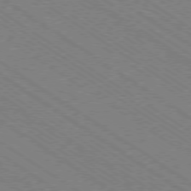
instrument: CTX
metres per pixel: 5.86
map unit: Ap
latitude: -79.1809
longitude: -79.9528
